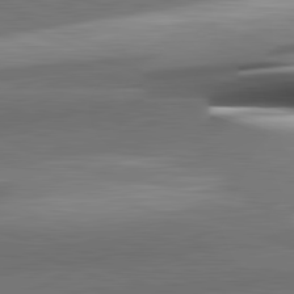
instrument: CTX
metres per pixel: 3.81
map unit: lApd
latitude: 82.5356
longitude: 151.3510
